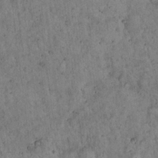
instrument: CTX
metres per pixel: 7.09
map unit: Hto
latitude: 18.5734
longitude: -60.5545
